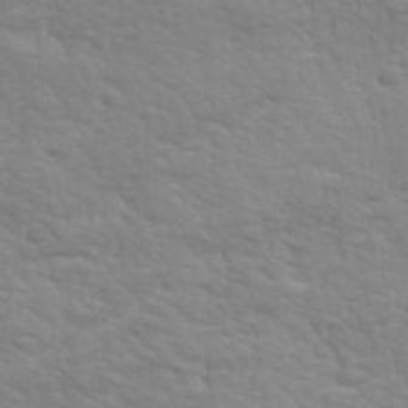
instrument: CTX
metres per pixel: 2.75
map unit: Ave
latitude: 18.2333
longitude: -133.8961
